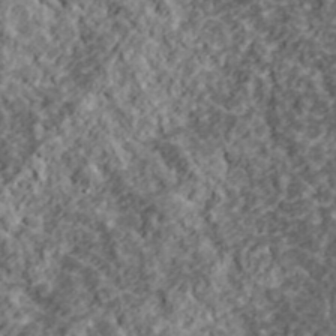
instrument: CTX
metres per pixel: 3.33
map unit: lHvf
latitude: 39.1970
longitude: -88.0822
